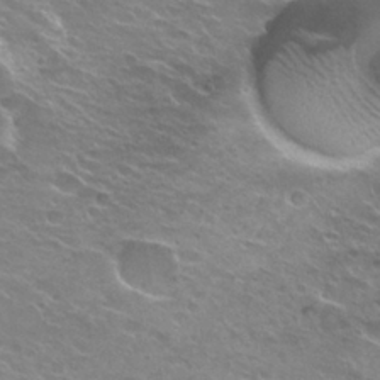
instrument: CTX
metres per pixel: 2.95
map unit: Hto
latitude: 25.6693
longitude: -37.7261
